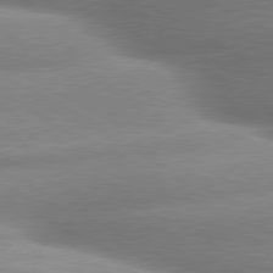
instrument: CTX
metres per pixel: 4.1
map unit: lApd
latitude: 80.0255
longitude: -159.3293
